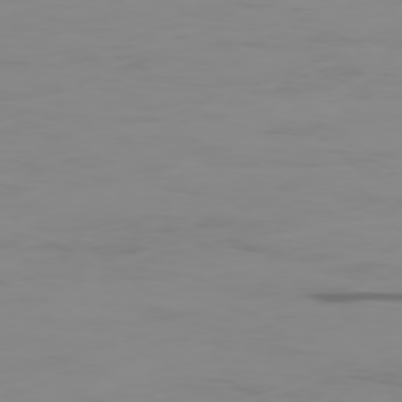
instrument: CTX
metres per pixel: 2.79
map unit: Ap
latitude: -79.0486
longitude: -71.1970
